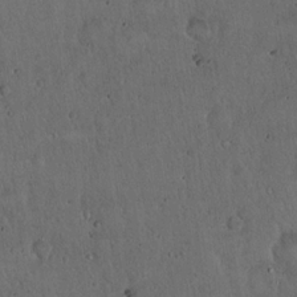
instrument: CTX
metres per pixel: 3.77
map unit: Hto
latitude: 16.8947
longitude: -59.8017
